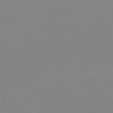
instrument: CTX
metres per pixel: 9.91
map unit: Ap
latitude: -78.0850
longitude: -99.7827
